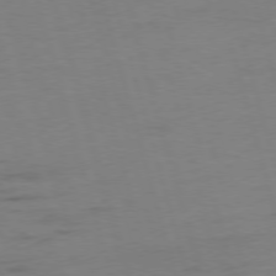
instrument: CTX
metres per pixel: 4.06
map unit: Ap
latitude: -75.9556
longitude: -73.8584
